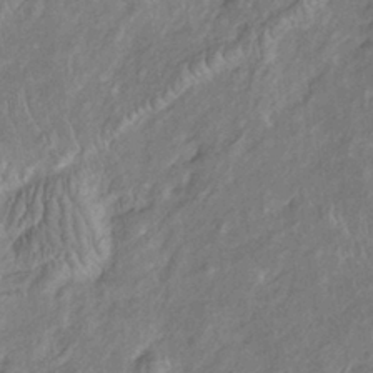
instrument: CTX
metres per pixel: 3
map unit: Htu
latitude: -6.0661
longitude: 152.5762
